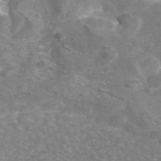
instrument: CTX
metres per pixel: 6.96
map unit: eAb
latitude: 45.5182
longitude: 120.7463
